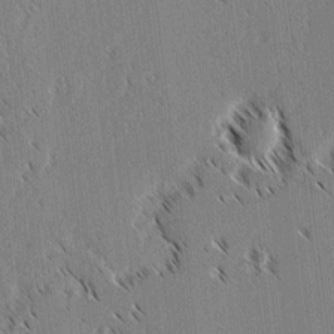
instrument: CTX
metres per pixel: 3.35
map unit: lAvf
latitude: 2.6490
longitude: -106.2900
